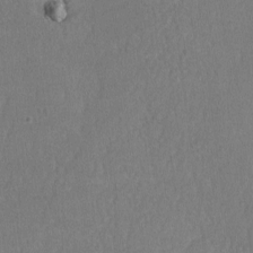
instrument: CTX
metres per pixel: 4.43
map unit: lHvf
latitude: -11.7667
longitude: -100.2712
